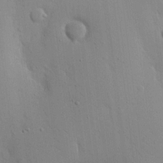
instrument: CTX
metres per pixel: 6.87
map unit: Nhu
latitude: 16.1389
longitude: -79.0648
